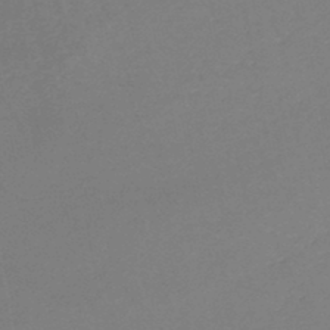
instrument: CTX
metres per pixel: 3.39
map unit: lHb
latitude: -45.1998
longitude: 77.7100
